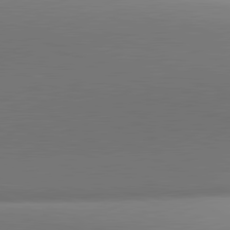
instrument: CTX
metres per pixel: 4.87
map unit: lApd
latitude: 81.4993
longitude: 143.5399
